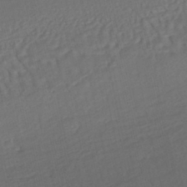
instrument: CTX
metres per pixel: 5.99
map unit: HNhu
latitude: -43.4265
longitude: 101.5966
